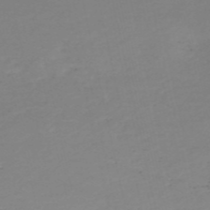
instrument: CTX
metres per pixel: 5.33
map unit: eHh
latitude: -53.7477
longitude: -24.4790
